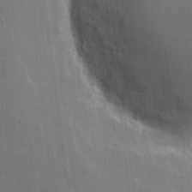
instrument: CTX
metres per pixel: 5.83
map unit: eHh
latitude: 7.3293
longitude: -67.7260
